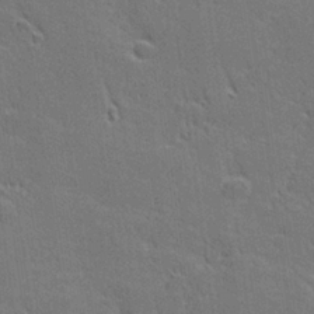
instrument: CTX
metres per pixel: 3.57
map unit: lHvf
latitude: 26.7435
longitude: 142.0661
